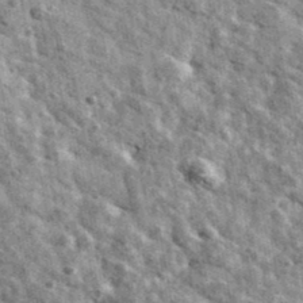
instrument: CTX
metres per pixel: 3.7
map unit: Ave
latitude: 41.2348
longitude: -107.8772
